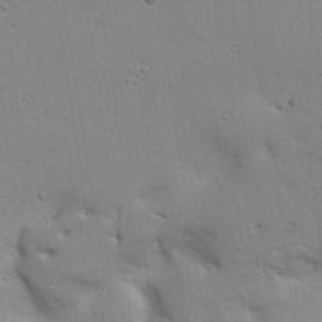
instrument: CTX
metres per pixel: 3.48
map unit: Aa
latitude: 33.1403
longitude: -145.1781
